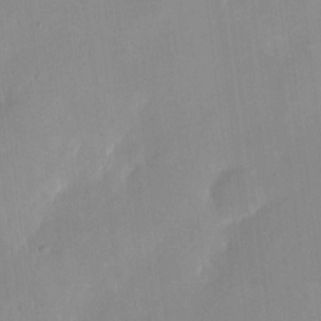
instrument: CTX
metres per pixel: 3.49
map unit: eHh
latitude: 4.1956
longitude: -68.5168
